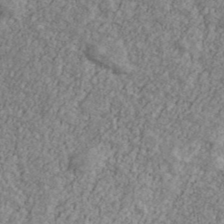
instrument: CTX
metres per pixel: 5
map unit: Ave
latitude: 41.0458
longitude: -111.2915
